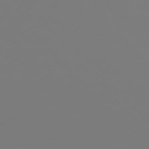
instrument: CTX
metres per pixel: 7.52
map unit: Hpe
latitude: 76.3278
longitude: -136.8758
